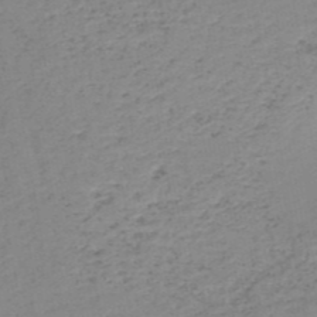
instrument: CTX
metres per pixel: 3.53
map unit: HNb
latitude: -51.0486
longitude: -52.8758
